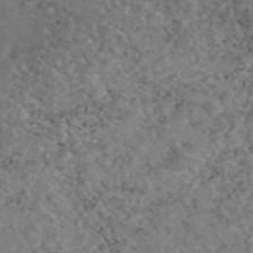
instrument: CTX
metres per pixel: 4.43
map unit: eAb
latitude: 47.2537
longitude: 113.8423
